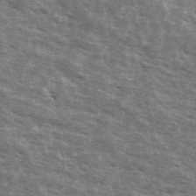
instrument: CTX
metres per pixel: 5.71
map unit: Ave
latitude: 40.1388
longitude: -109.5938
